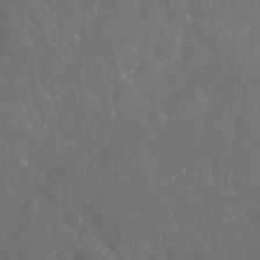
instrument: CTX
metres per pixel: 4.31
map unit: Nhu
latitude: 28.1389
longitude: -65.6505
